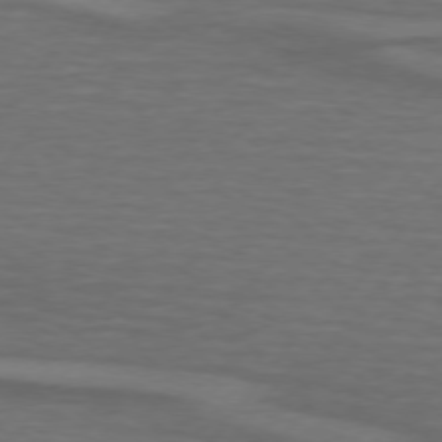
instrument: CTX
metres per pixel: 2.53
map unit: lApd
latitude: 74.6302
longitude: -78.3468
